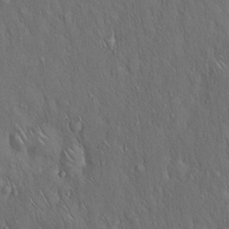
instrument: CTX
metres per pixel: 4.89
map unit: Hto
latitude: 15.7828
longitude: -57.9339
